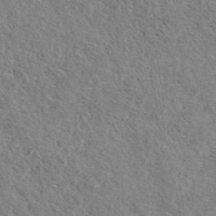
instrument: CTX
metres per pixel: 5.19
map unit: ANa
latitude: 41.0269
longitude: 18.0472
